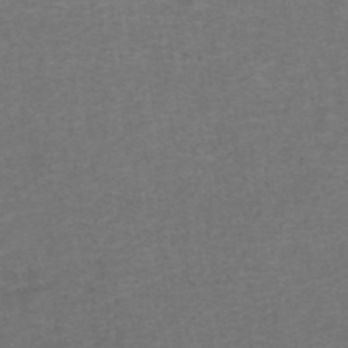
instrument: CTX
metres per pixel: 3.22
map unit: ANa
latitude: 39.6316
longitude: 22.9542
